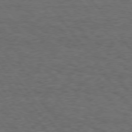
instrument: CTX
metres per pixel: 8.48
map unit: Hpe
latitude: 74.5357
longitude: -152.6491
